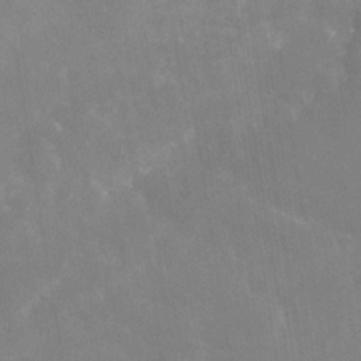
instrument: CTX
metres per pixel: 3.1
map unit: Nhe
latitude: -28.5196
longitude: -110.1767
